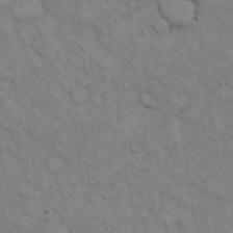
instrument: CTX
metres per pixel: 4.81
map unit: Hto
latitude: 12.9892
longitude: -60.5734
